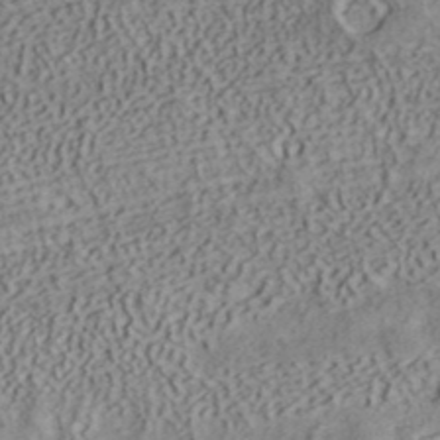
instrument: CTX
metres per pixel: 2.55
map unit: ANa
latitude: 39.2159
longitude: 19.0864
